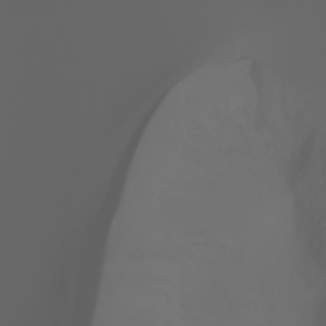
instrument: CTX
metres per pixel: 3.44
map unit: Ht
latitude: -3.6532
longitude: -61.4615
